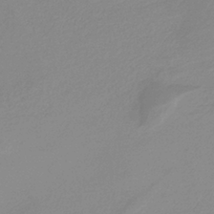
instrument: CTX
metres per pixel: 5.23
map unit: HNb
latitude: -36.0850
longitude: 54.9164
